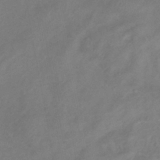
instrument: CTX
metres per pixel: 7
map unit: eHb
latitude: -38.7463
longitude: 76.5007
